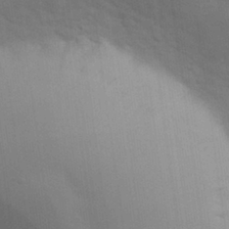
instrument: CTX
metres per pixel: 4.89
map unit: eHh
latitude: 31.4049
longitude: -69.8961
